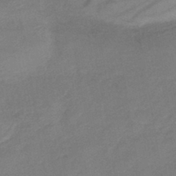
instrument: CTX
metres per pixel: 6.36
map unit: eHb
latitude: -41.9745
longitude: 79.7099
